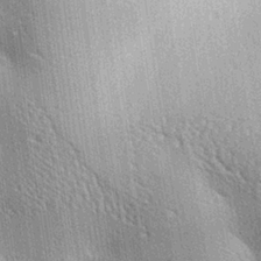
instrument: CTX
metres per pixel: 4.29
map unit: lAa
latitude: -7.9178
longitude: -124.4601
